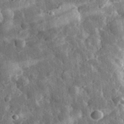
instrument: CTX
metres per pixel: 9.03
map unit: eHh
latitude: 33.3860
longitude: -79.5371
